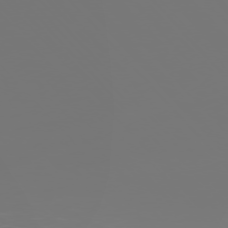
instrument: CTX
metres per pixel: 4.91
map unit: Ap
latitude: -76.3873
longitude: -63.3482
